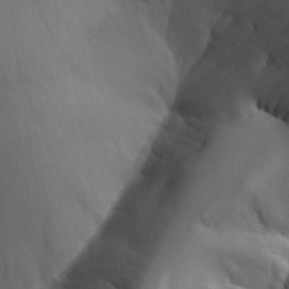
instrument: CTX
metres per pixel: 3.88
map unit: Aa
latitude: 25.7638
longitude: -129.2726
